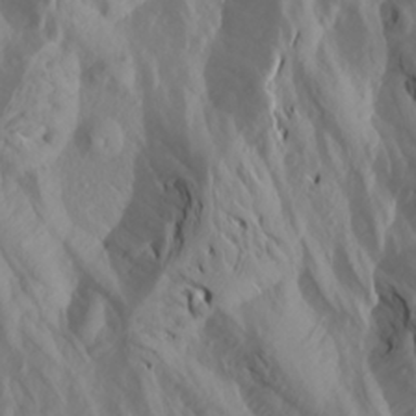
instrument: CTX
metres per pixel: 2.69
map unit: Aa
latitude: 20.0444
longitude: -146.4979
